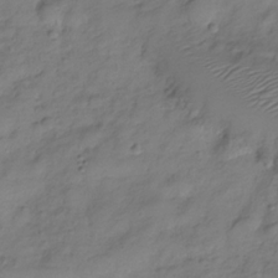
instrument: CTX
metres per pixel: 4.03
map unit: Hve
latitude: -28.8786
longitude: 94.1794
